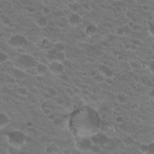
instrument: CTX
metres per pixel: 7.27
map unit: Hto
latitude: 20.7058
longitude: -35.7827
